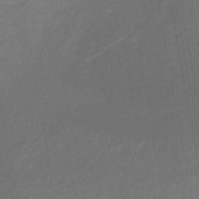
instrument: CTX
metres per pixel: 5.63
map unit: lHb
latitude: -40.4440
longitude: 72.8030
